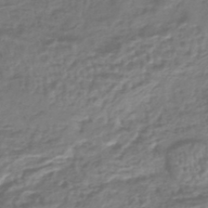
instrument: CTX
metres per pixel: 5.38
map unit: HNhu
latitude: -45.1431
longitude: 99.7666
